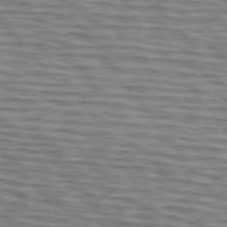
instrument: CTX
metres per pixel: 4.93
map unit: lApd
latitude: 75.0836
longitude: -72.2145
